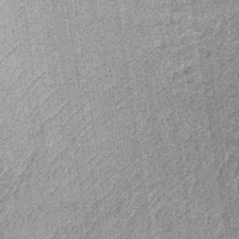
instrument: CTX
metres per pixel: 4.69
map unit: lHb
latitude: -36.0850
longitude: 64.1228
